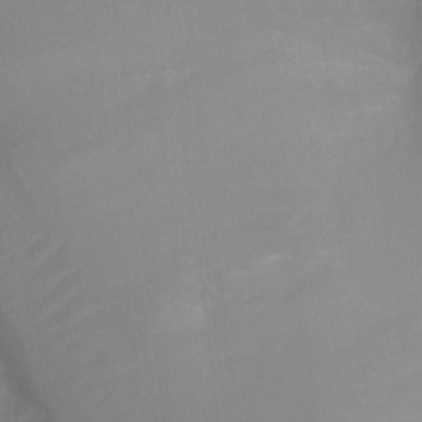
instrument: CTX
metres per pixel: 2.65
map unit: Ht
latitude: -3.2186
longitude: -25.7071
